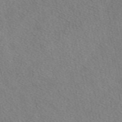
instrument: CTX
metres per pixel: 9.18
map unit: eAb
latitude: 49.4804
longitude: 116.8030
